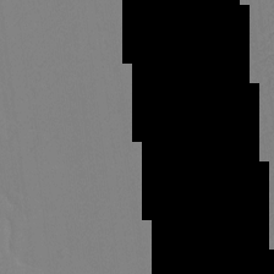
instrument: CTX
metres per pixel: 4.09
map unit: Ht
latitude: -9.7478
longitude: -34.5923
